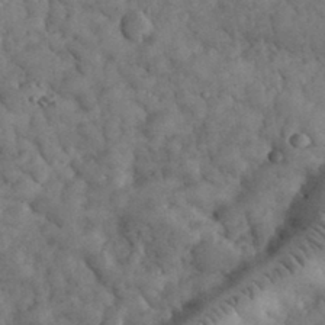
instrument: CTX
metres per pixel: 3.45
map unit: eHh
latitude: 33.0270
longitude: -68.5168
